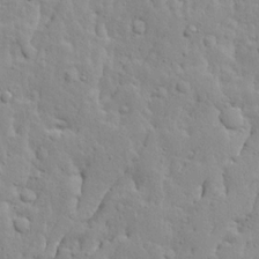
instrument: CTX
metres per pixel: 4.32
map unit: Ave
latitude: 13.6127
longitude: -133.4993
